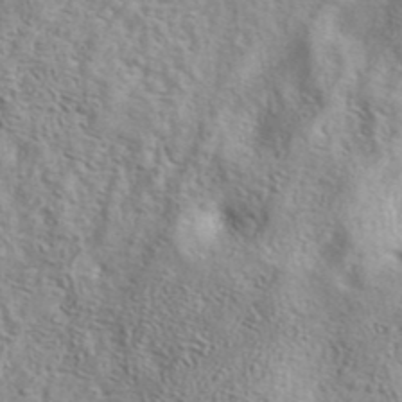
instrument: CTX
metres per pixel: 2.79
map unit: eAb
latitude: 40.9135
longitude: 105.1431
